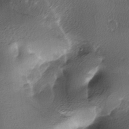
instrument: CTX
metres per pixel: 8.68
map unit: lAa
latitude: -6.4251
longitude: -123.4993
